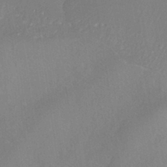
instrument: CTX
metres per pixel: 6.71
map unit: HNhu
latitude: -42.2550
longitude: 102.7085
